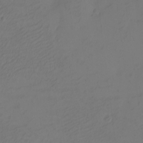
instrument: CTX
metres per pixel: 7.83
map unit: eHh
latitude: -2.8219
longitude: -74.3845
